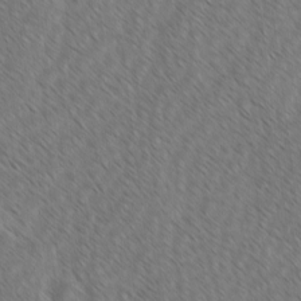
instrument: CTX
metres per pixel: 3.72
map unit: lAvf
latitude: -2.6140
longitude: -114.1010
